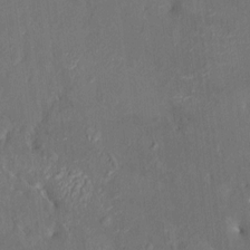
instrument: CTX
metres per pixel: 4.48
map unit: HNhu
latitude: 6.6868
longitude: 3.6910
